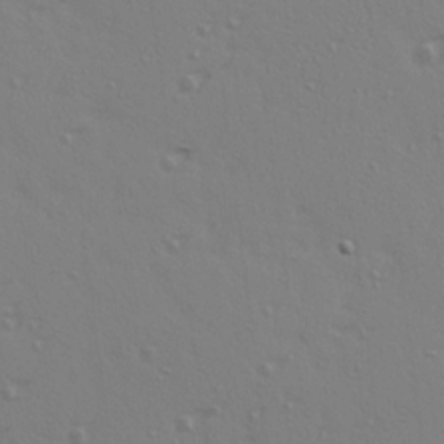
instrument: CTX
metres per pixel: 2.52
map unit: Ave
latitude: 14.8758
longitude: -105.5938
